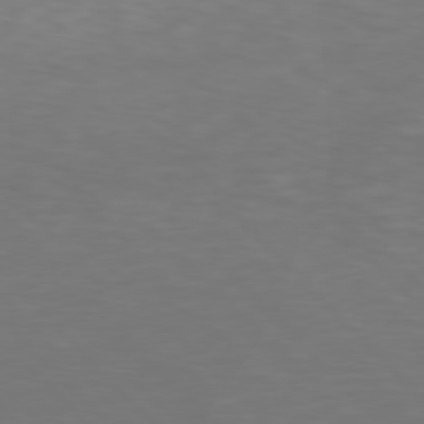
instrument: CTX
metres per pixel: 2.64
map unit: Hpe
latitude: 77.4237
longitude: -169.1970
